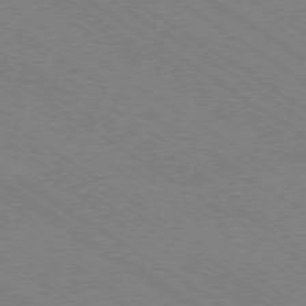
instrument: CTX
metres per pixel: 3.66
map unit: Ap
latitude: -79.2187
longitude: -79.6505
